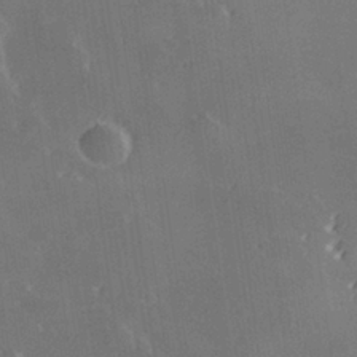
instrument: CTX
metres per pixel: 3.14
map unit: Hve
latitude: 28.8002
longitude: 145.1431
